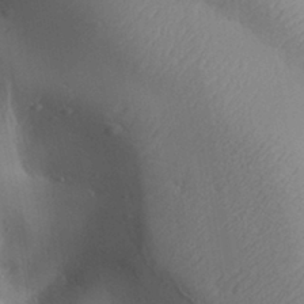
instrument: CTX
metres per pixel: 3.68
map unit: Aa
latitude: 31.9906
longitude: -143.9150
